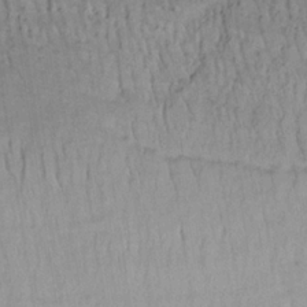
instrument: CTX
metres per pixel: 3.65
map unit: lHb
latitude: -32.8030
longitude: 65.4833
